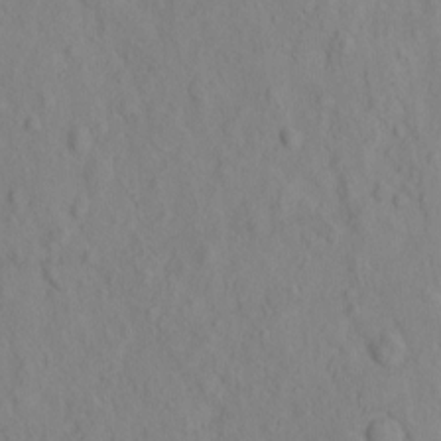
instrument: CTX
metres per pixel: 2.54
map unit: eHh
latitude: -1.7667
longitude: 18.8786
